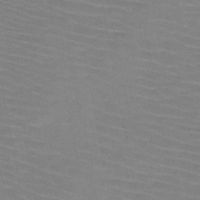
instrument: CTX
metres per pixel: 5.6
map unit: HNb
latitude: -47.2754
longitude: -44.9513
